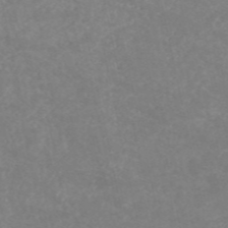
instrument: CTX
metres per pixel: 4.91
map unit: HNb
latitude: -54.4062
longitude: -34.1200
